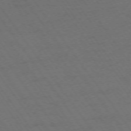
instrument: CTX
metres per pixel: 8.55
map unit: Ap
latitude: -74.1606
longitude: -74.3845
